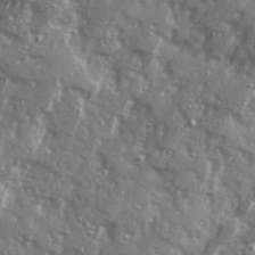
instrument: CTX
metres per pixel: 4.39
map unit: Ave
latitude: 20.7435
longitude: -131.2159
